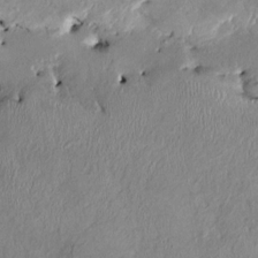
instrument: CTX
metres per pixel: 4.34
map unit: HNhu
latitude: 3.2537
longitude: -4.7057
